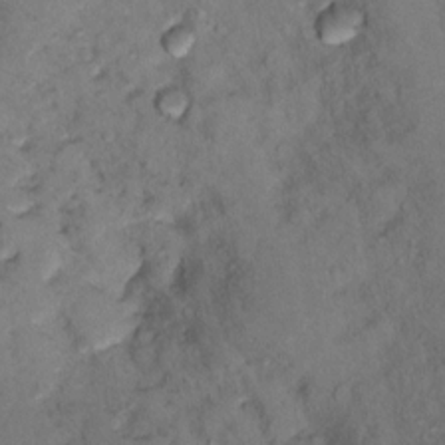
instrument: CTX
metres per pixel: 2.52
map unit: Ht
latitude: 11.8583
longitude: -32.2523
